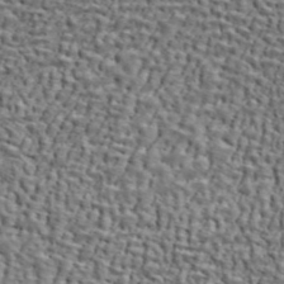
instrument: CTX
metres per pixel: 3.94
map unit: ANa
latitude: 46.5168
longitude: -84.4223
